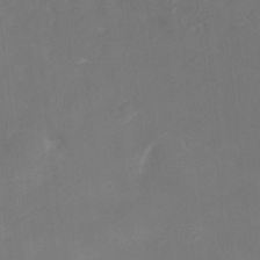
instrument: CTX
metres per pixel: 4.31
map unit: Ht
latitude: -2.9541
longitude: -20.5357
